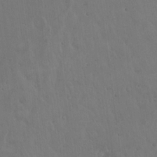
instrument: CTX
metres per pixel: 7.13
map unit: Hto
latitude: 17.8205
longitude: -59.8017
